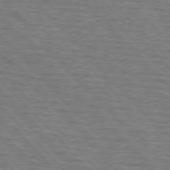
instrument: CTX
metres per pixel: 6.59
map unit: lApd
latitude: 76.4412
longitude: -81.5182
